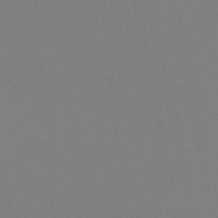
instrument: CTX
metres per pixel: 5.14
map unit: eHh
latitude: -53.2187
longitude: -24.8002
